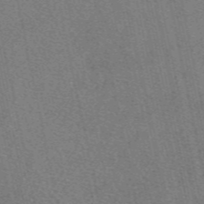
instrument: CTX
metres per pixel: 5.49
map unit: eAb
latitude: 49.0269
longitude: 112.6519
